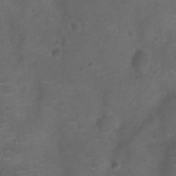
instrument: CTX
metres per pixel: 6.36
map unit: Ht
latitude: -11.3321
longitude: -20.9892
